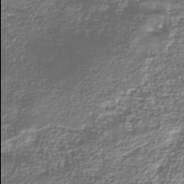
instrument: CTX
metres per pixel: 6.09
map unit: Nhu
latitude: -38.4629
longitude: -81.9906
